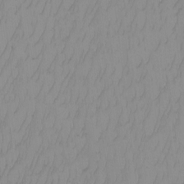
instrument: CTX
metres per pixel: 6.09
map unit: Nhu
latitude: -7.3131
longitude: -90.6490
